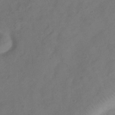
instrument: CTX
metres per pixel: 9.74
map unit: Hve
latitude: -33.8612
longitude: 90.2173
